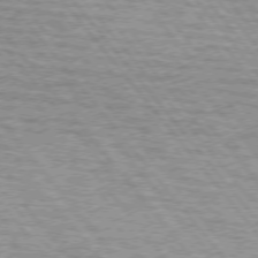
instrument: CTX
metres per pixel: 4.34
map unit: lApd
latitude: 73.8206
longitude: -77.4048
